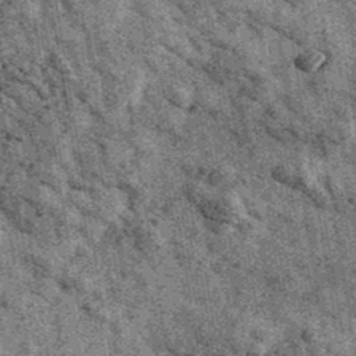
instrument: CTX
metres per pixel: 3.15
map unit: Ave
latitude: 40.4412
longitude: -107.3482
